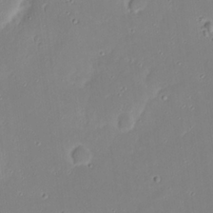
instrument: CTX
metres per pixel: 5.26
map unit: eHh
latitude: 20.5168
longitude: -72.4034
